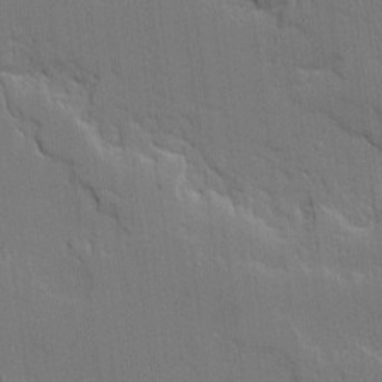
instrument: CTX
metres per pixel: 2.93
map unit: Ave
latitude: 18.6112
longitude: -128.4223
